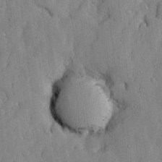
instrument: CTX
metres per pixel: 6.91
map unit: lHvf
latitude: 18.1766
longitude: -112.8191
